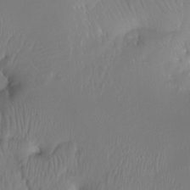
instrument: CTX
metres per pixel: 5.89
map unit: Ht
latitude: -6.2361
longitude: -34.4034
